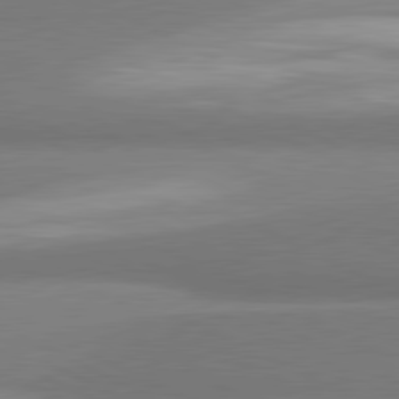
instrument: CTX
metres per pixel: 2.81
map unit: lApd
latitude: 80.9892
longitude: 167.2943
